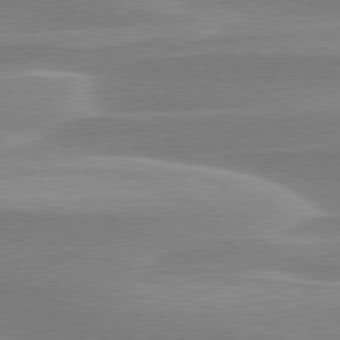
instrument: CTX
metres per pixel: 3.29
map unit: lApd
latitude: 79.4238
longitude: -114.8002
